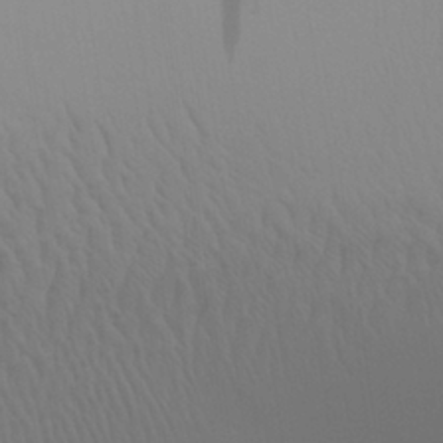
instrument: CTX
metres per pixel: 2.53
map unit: Aa
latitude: 28.1955
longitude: -139.1025
